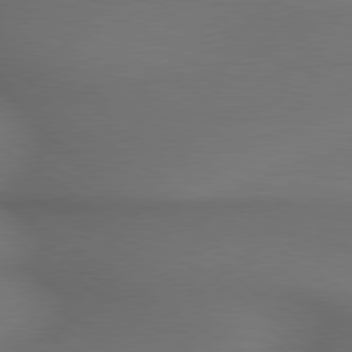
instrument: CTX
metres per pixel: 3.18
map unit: lApd
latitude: 79.5749
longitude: -175.0647
